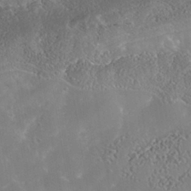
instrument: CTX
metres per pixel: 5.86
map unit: Nhe
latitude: -39.3510
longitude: -117.6127
